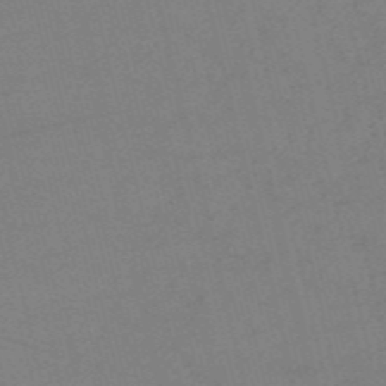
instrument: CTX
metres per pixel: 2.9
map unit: HNb
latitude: -55.7100
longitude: -41.4804
